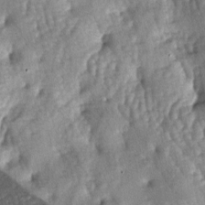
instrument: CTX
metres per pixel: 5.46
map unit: lAa
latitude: -6.1228
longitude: -125.8772
